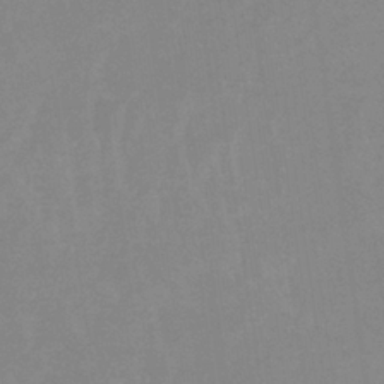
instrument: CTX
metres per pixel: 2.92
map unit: lHb
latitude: -34.2928
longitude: 69.8989
